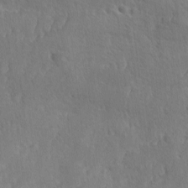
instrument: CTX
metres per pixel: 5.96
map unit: Ave
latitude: -10.2928
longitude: -120.6491
